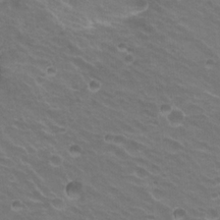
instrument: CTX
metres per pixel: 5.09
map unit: Hto
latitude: 20.0633
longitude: -32.5924
